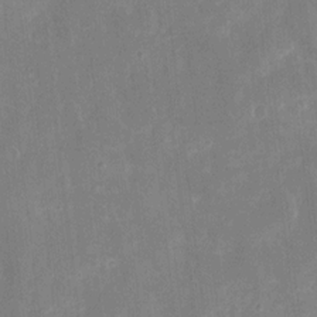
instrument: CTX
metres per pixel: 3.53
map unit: eHh
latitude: 7.1781
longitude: -69.7828
